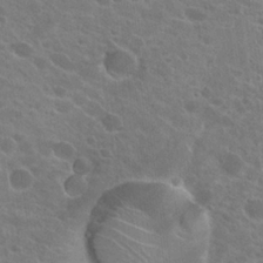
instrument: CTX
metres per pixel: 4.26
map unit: Hto
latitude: 22.7057
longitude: -38.8191
